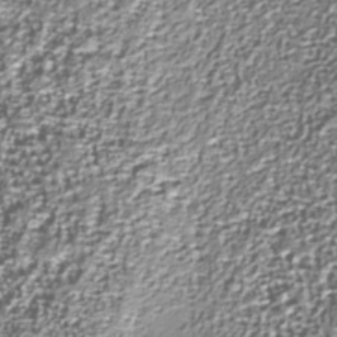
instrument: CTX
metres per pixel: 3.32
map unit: Nhu
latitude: -38.8786
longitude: -83.3292
